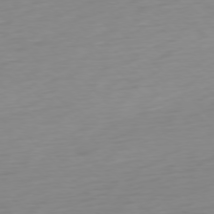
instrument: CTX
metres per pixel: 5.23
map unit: Ap
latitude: -77.1053
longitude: -78.8002
